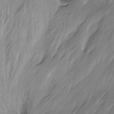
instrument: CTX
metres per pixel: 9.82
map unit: Ht
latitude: -15.0487
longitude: -42.1956
